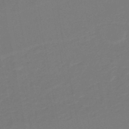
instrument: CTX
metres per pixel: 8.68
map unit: lHb
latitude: -46.9352
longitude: 74.8597
